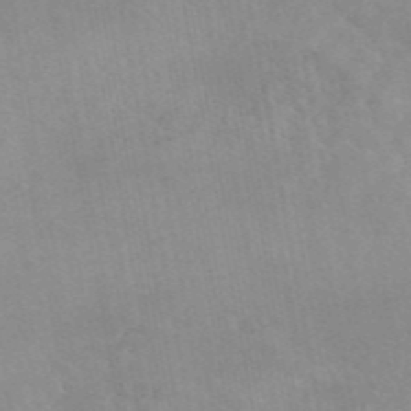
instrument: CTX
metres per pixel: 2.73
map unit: eAb
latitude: 45.4993
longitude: 124.6329
